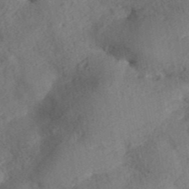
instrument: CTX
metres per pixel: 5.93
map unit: ANa
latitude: 41.8205
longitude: 33.2187
